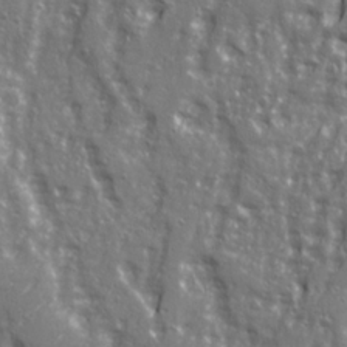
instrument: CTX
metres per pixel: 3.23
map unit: Ave
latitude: 22.5924
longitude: -133.3104
